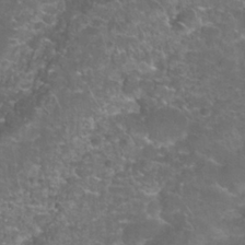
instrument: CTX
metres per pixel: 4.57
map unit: Nhu
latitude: 27.8206
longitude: -61.0647
